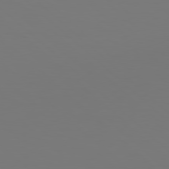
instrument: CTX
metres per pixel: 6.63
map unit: Hpe
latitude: 78.4790
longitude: -162.4034
